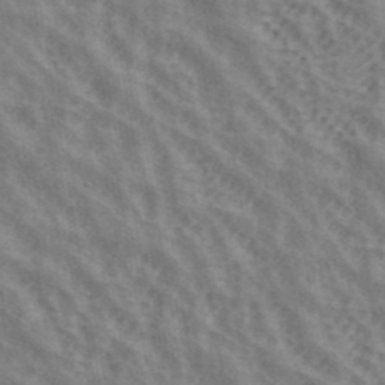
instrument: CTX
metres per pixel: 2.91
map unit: ANa
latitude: 42.3089
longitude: 49.9367
